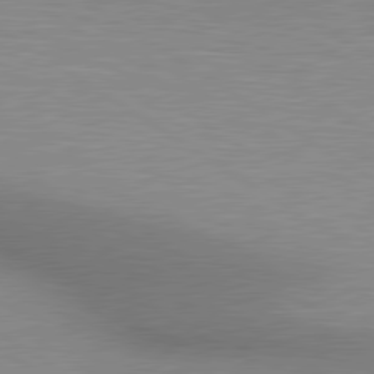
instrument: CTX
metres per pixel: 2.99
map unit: lApd
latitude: 80.4034
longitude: 131.7288
